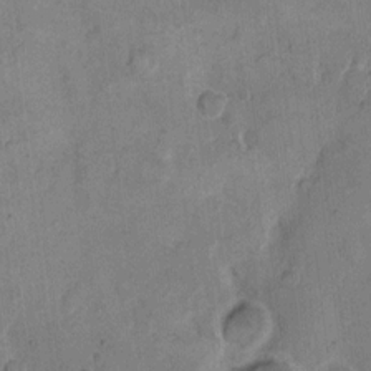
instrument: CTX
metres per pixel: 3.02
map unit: eHh
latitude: 11.0836
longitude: -64.7435
